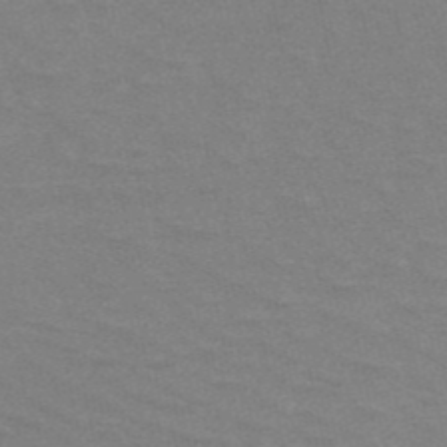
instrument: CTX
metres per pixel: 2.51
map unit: HNb
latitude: -52.5195
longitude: -43.4615
